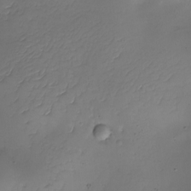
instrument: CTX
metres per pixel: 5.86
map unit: Nhe
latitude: -19.5966
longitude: 145.1053
